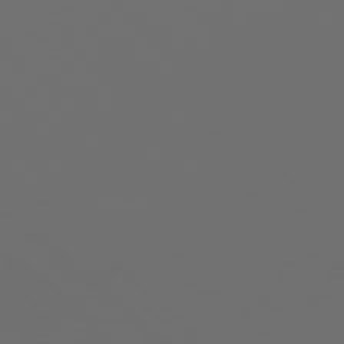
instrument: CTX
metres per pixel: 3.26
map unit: Ap
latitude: -78.7274
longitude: -69.3293
